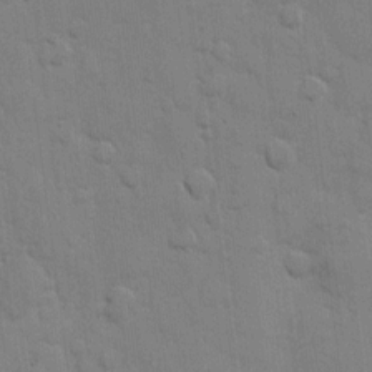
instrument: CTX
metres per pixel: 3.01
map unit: eHh
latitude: 10.3278
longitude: -67.0269
